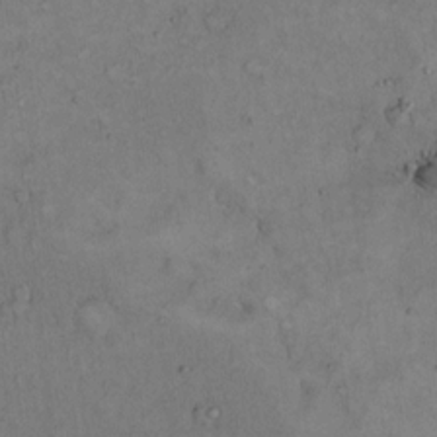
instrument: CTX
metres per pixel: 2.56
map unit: Hto
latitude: 14.9136
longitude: -61.7071
